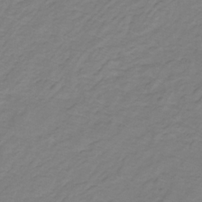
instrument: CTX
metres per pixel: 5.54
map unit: lHb
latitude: -31.3320
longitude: 65.6722
